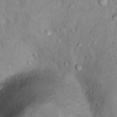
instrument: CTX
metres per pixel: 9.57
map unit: Nhu
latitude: 13.7828
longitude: -28.6679
